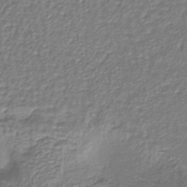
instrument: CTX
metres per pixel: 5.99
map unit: lHb
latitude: -38.6897
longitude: 59.0108
